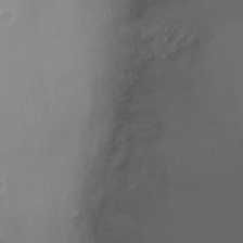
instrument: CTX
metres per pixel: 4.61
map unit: Ht
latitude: -4.6707
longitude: -19.2159
